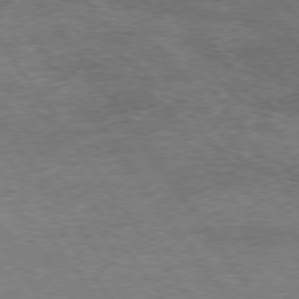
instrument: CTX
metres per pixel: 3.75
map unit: Hpe
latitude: 74.7246
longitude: -142.8002
